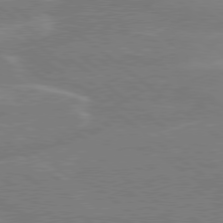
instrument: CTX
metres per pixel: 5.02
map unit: Hpe
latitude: 78.9136
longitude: -129.2159
